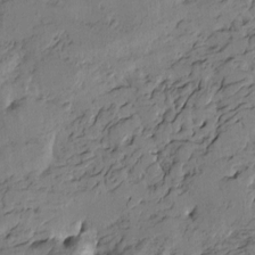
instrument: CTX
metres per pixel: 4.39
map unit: Htu
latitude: -4.5196
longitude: -177.1214
